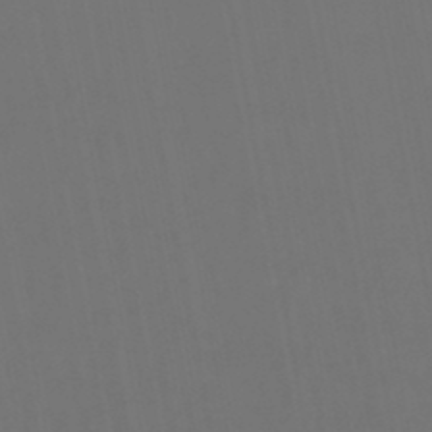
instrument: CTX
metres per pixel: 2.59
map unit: lHb
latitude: -47.5588
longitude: 74.4629
